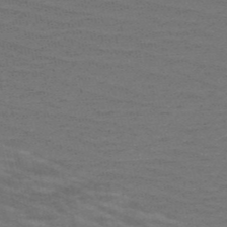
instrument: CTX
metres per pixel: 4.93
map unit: HNb
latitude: -53.2942
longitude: -43.5182
